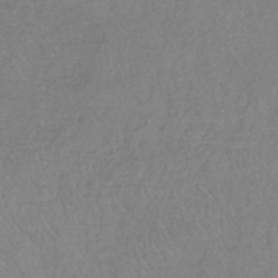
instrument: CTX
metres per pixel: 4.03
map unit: HNb
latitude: -35.5210
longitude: 55.6533
